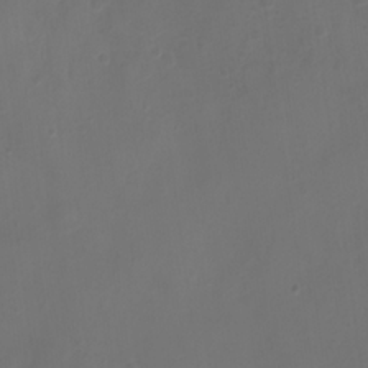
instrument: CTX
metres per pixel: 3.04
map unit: Ht
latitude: 1.2159
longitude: -21.7072
